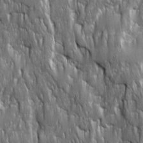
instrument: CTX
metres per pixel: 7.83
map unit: Ave
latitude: 15.8206
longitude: -135.0458
